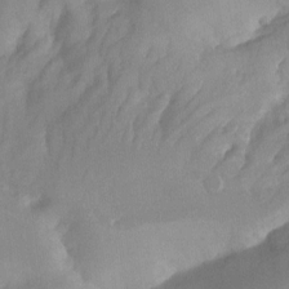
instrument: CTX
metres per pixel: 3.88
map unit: Aa
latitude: -13.5399
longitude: -59.2348
